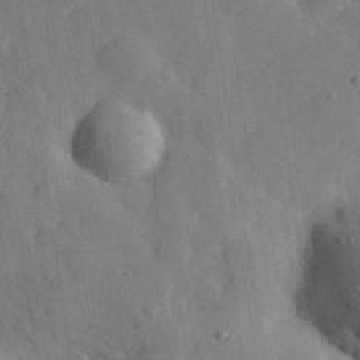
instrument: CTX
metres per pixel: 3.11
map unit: eHh
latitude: 30.9325
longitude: -77.7449
